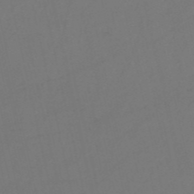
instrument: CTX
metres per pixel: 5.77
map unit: HNb
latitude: -53.4265
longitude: -50.3089
